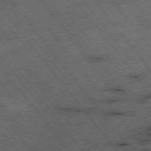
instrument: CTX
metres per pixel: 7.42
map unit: Hpe
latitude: -75.7478
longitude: -18.8947
